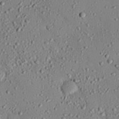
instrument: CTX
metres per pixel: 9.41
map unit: eHh
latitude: 25.4993
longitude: -78.0822
